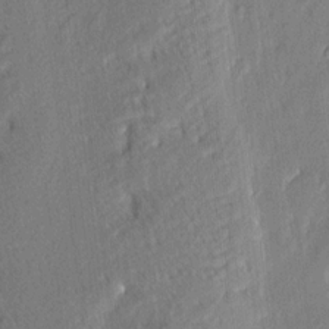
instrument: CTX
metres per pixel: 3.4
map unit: eHh
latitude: 4.6113
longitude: -77.0458
